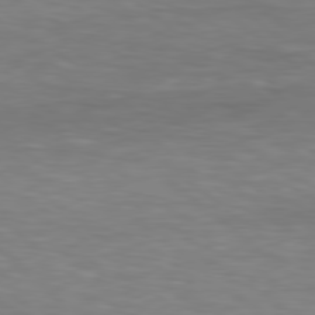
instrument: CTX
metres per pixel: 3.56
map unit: Hpe
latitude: 78.9514
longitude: -128.4223
